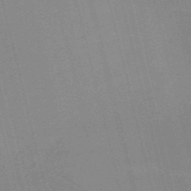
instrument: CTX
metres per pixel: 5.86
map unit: HNb
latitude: -52.6140
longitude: -47.1215
